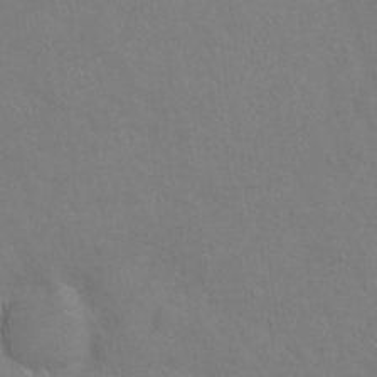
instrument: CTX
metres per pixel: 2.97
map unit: Hto
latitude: -6.5384
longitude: -35.2159
